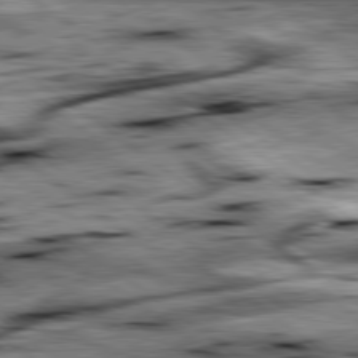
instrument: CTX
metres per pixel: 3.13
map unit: lApd
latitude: 79.5371
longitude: -48.3278
